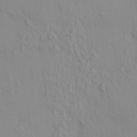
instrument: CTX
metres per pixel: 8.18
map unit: HNhu
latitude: 7.1970
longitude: 13.2376
